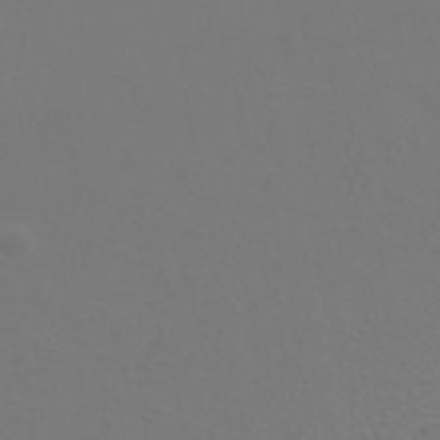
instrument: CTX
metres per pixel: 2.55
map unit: ANa
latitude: 43.3104
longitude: 23.1242
